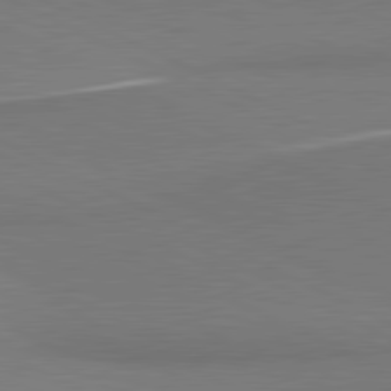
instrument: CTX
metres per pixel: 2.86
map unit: lApd
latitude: 81.2348
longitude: 157.2943
